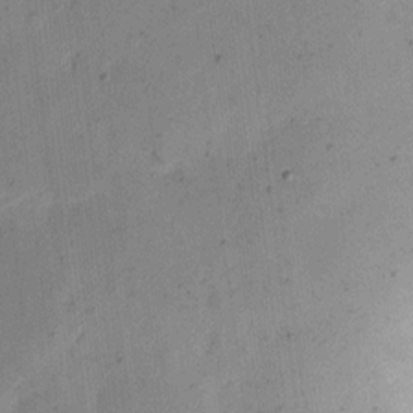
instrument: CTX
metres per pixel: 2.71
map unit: eHh
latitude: 11.2348
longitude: -69.1025
